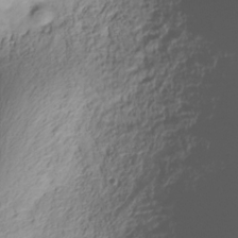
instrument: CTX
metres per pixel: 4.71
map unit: Hve
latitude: -30.5385
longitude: 89.8422
